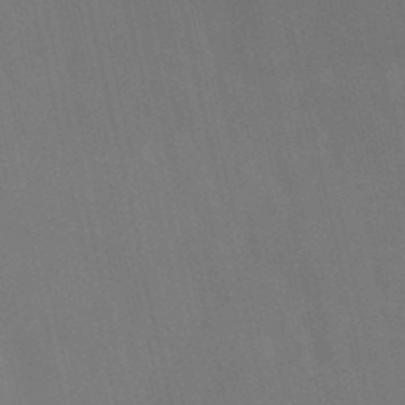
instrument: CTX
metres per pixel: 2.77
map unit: lHb
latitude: -49.1054
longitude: 70.4818
